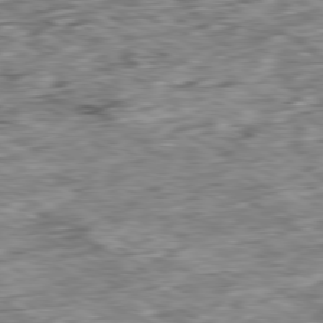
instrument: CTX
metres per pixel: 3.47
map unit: Ap
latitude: -80.3495
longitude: -89.4616
